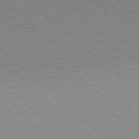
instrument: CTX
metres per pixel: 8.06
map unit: Hpe
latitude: 77.8394
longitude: -165.4804
